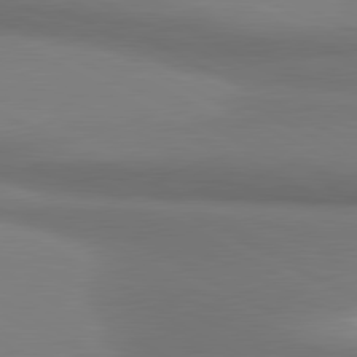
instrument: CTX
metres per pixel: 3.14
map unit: lApd
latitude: 81.2537
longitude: 174.1794
